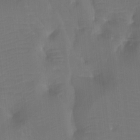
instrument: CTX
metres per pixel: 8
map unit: Htu
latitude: -13.6155
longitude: -46.3657
